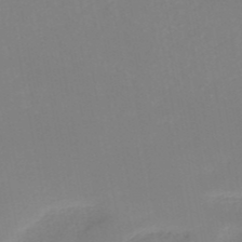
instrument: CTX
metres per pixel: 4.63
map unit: HNb
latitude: -50.3306
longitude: -50.4034
